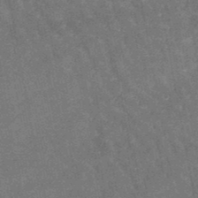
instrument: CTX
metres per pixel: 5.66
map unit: lHb
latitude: -46.5762
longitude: 76.7274
